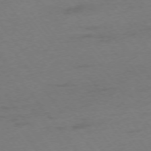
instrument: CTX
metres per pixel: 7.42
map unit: Ap
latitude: -75.5588
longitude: -73.1593
